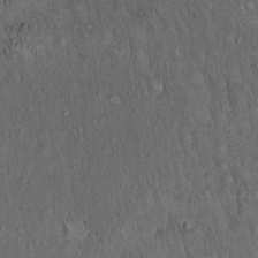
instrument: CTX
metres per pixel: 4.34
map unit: Hto
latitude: 15.5560
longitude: -58.9136
